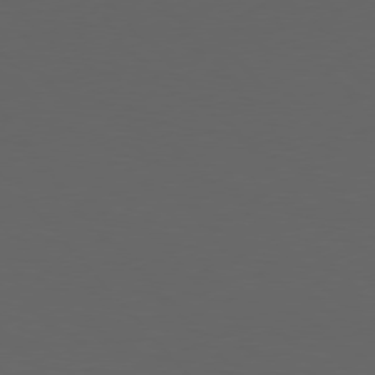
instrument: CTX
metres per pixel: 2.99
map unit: Hpe
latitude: 77.0269
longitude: -166.5734
